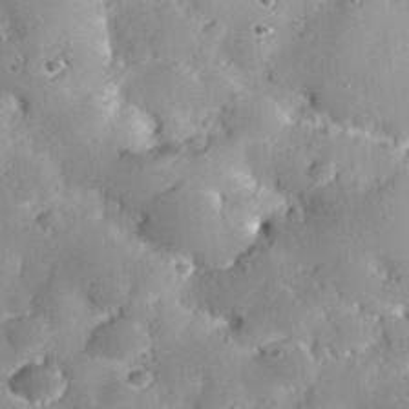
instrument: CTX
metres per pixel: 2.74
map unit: eHh
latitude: 29.4237
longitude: -73.6883
